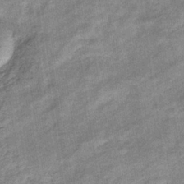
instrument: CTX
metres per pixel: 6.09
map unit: eHb
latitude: -37.2565
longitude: 77.6155
